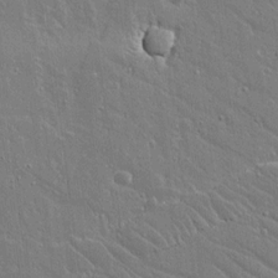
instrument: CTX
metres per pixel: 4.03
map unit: lAvf
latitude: 14.3468
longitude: -127.9906
